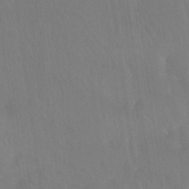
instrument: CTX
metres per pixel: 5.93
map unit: Htu
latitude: -14.4629
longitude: -46.3657
